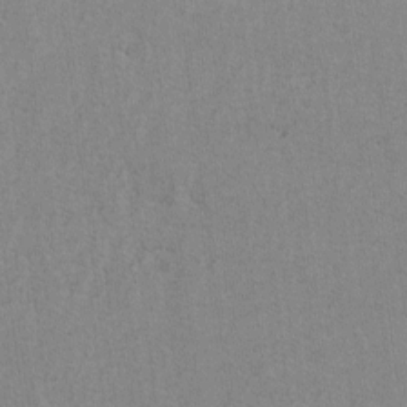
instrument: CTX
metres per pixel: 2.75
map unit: lAvf
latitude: -6.7085
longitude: -114.2333
